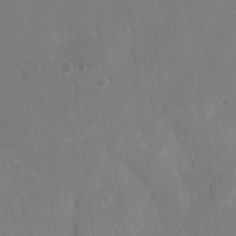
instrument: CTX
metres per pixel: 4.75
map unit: Nhu
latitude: 4.6679
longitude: -17.0081
